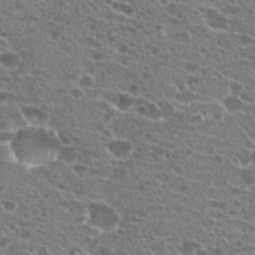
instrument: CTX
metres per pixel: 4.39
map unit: Hto
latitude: 21.6694
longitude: -41.6693
